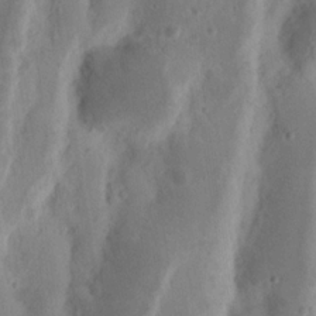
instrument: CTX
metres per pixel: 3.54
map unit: Nhu
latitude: 16.2334
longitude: -74.0822
